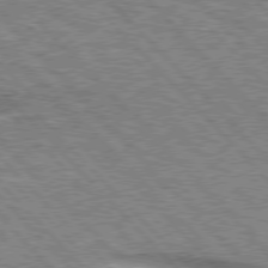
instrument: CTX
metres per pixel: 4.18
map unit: lApd
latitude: 76.2333
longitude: -58.3467
